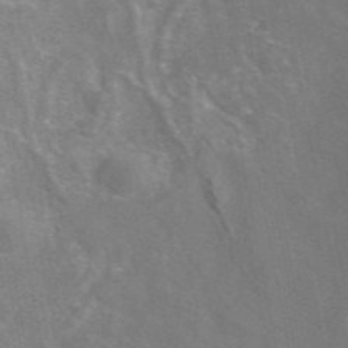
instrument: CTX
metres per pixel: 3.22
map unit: eAb
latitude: 46.7813
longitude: 117.1053
